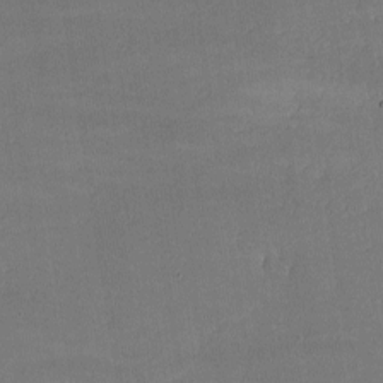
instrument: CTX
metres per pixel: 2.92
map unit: lHvf
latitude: -9.3887
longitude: -101.7072
